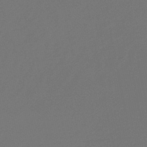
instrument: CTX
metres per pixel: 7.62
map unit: HNb
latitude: -47.8422
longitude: 57.3132
